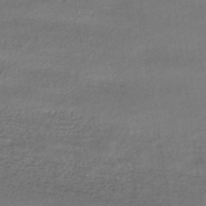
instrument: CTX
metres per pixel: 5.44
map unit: HNhu
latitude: -42.3306
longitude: 103.9556
